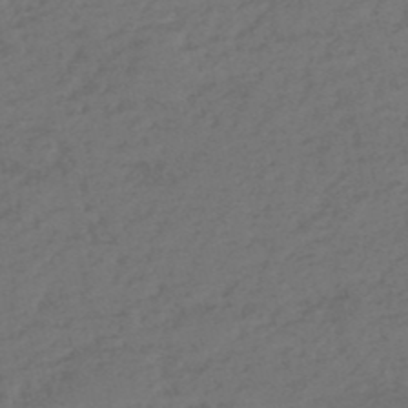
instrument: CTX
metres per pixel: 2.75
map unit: eHh
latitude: -51.8989
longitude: -24.5167
